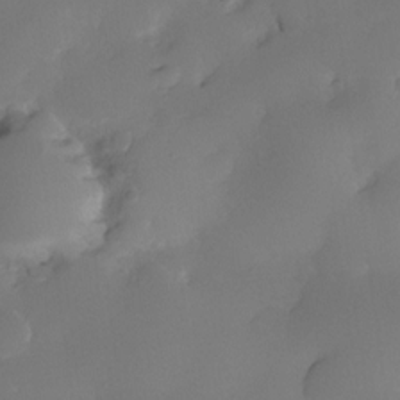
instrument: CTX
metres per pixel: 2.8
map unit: eHh
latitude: -23.3321
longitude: 14.9353
